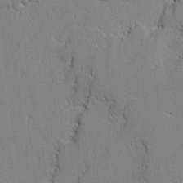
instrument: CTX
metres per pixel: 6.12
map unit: lAvf
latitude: -1.8045
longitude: -108.8758
